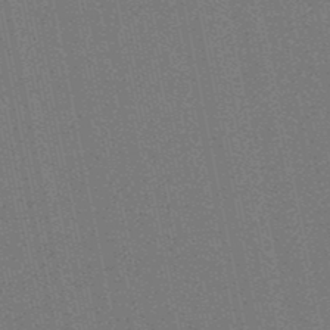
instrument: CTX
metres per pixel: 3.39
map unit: eHb
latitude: -50.2550
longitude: 79.1809
